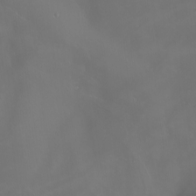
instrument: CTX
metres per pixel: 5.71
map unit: Nhu
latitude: -6.2172
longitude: -91.2348
